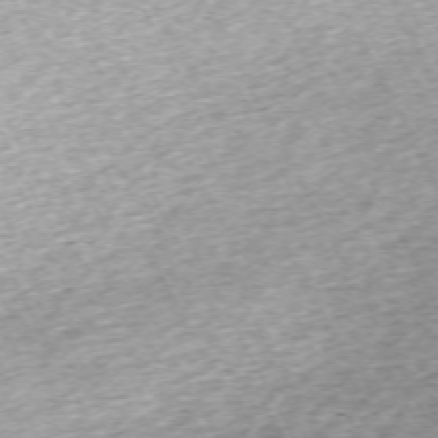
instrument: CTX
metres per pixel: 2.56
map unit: Hpe
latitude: -70.4440
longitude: 12.9164
